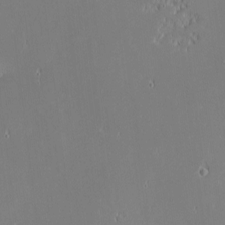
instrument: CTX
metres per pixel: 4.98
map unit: eHh
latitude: -2.7652
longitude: -83.9717
